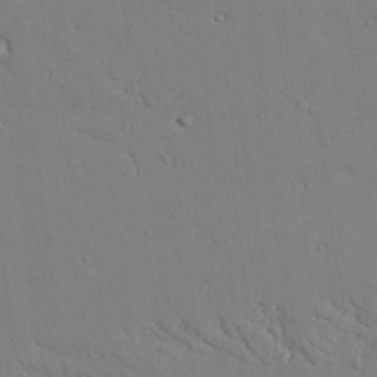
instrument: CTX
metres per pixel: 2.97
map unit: lAvf
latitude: 26.0444
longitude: -110.6302
